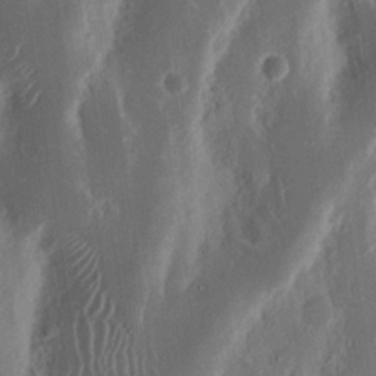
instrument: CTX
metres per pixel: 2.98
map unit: Nhu
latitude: 15.9151
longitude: -73.8962
